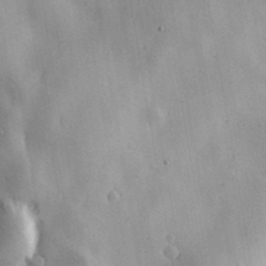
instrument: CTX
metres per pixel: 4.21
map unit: Nve
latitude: -7.8611
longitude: 174.7463
